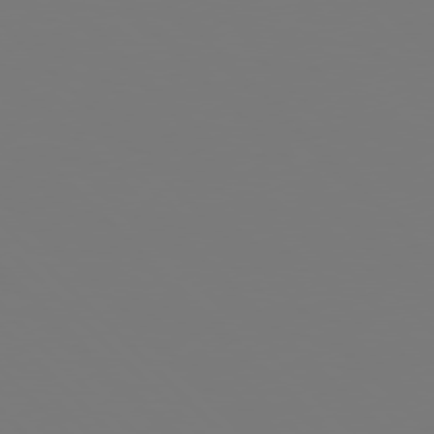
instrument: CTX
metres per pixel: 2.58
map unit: Hpe
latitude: 76.7813
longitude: -162.2901
